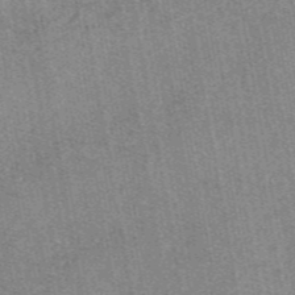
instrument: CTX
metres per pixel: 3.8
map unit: eAb
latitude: 47.1026
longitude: 107.3699
